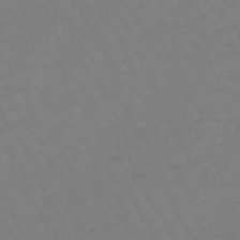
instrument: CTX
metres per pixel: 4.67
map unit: eHb
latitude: -45.7478
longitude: 81.2754
